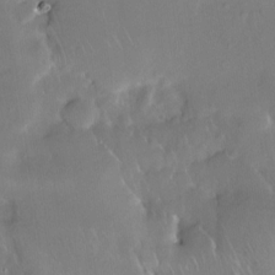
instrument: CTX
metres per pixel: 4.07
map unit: Nhe
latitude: -27.5399
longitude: -110.6680
